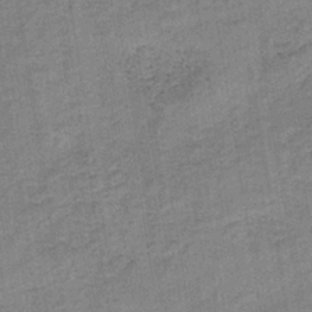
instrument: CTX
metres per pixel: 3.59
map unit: HNb
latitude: -38.7085
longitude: 50.2173
